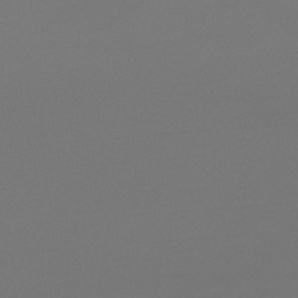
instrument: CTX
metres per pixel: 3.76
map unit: eHb
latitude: -49.8801
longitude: 67.1053
